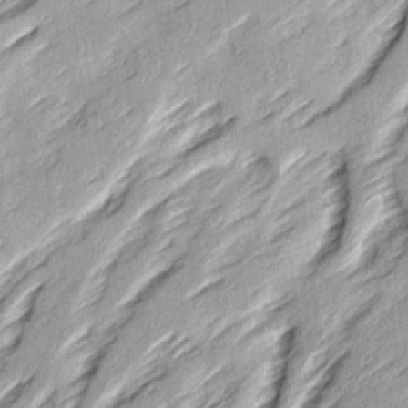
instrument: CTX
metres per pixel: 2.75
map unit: Ave
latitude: 15.9528
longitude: -137.3482
